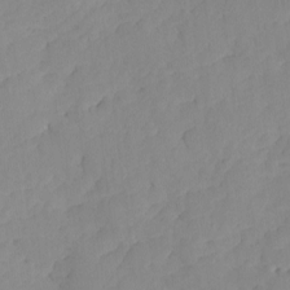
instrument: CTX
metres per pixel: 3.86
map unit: Ave
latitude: -8.9731
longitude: -116.9892
